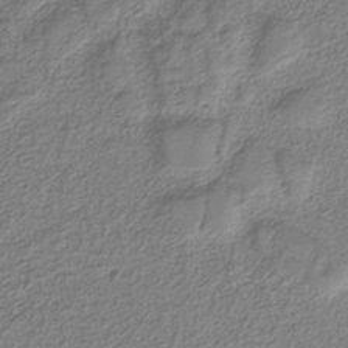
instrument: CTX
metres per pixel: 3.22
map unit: eAb
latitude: -37.9367
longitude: 52.6140
